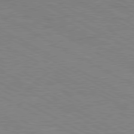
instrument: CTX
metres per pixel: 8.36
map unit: Ap
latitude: -81.7100
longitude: -72.4601
